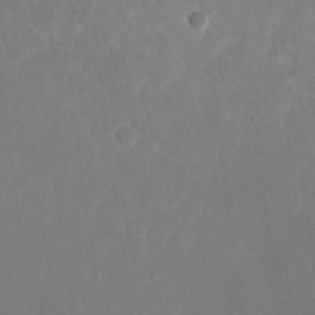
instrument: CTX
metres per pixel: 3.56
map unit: eHh
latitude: 18.9324
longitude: -70.6112
